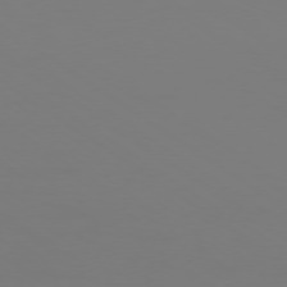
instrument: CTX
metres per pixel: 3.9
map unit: Ap
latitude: -79.2565
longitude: -92.6679
